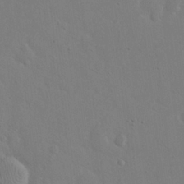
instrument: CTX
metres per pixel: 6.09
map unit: eHh
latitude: 20.3468
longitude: -71.3104
